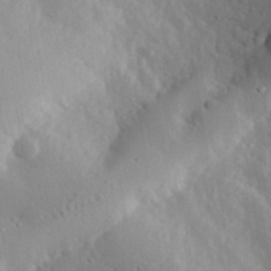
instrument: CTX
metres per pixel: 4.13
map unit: lHvf
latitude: 32.9703
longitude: -83.0836
